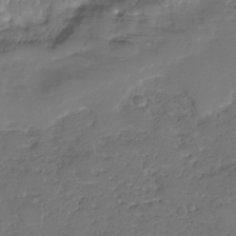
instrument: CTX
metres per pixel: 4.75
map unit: Nhe
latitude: -33.0298
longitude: -93.3292
